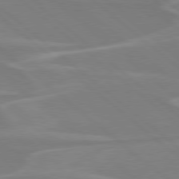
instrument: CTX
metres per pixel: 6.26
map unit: Hpe
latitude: 78.2145
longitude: -125.9339
